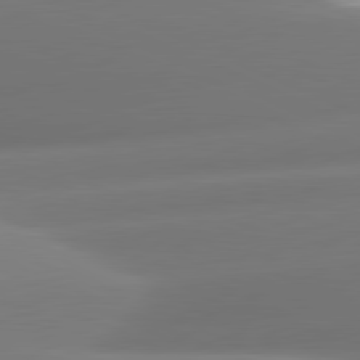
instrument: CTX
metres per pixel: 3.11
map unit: lApd
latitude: 81.1592
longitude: -161.5749
